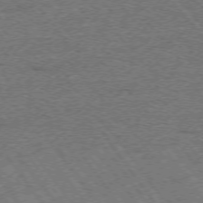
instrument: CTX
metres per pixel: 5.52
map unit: Hpe
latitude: -75.3888
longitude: -22.9136
